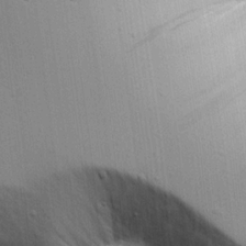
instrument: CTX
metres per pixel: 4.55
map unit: Aa
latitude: 16.8569
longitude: -125.1025
